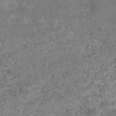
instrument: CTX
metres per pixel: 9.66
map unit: eAb
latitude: 46.8758
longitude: 120.4251
